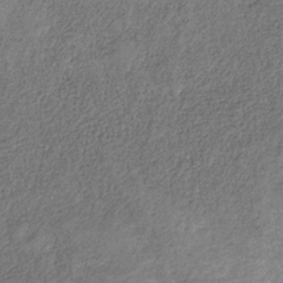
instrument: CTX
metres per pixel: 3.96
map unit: HNb
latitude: -32.1795
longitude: 59.1998
